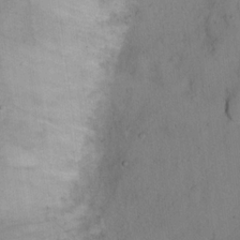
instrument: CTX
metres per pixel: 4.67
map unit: Ht
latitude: 15.1404
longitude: -41.1025
